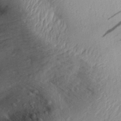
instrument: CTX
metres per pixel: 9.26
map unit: Aa
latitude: 29.9528
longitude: -136.3279
